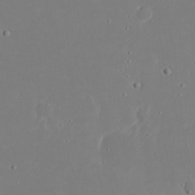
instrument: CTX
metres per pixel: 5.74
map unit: eHh
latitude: 20.2145
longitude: -72.6680
